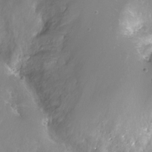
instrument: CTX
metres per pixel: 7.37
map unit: Nhu
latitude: -10.8408
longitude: -35.8205
